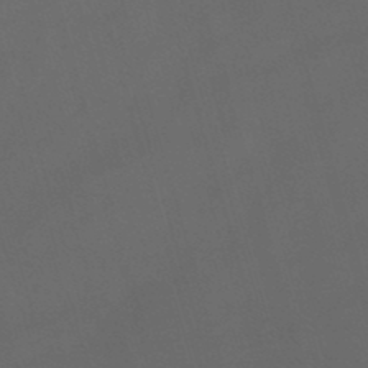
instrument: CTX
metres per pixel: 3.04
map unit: lHb
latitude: -47.1998
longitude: 63.2187
